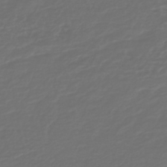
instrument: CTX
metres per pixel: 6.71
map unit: HNb
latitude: -47.5777
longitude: 55.1053
